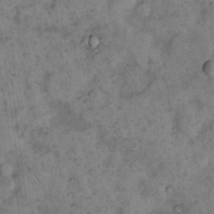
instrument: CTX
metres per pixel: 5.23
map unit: eHh
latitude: 15.3482
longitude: -64.4412
